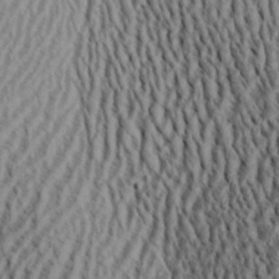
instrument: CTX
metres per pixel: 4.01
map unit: Aa
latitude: 28.8002
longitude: -138.2522
